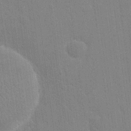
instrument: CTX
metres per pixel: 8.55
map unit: eHh
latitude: 18.9136
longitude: -68.1956
